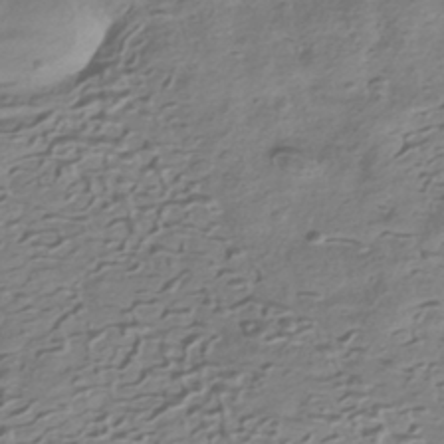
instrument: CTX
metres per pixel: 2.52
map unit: HNhu
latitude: -42.1794
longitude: 100.5951
